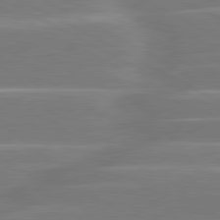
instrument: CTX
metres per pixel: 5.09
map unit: lApd
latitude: 80.8947
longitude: -128.9136
